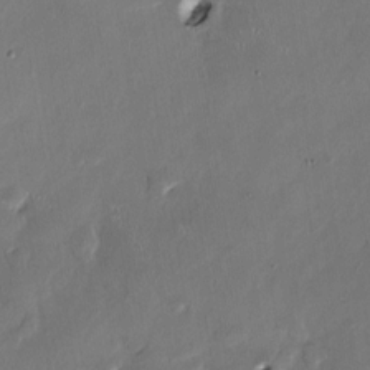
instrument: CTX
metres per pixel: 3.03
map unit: HNhu
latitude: 1.3481
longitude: -4.9892
